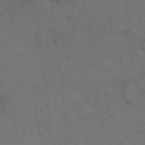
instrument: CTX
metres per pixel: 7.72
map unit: eHh
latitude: 15.2348
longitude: -62.6869
